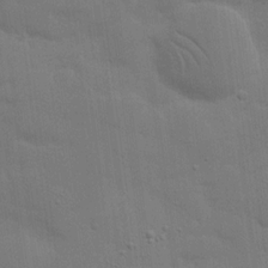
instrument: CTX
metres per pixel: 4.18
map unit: eHh
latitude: 18.4412
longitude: -66.5167
